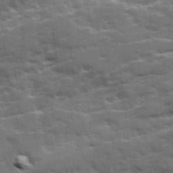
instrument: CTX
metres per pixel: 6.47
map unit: Ave
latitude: 19.7449
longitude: -130.0255
